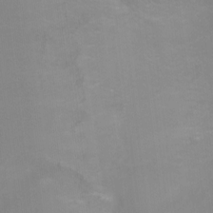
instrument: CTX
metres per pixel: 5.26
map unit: Ht
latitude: -4.1605
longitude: -28.7057
